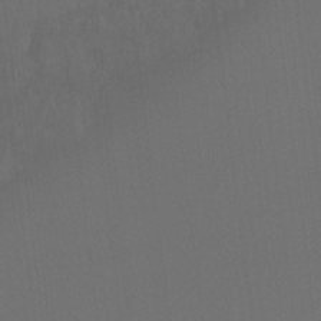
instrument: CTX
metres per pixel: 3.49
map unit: Ht
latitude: -9.0486
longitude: -38.6112
